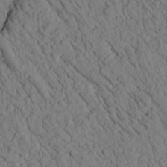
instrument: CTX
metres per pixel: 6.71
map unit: Htu
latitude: -1.8612
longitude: 173.9556
